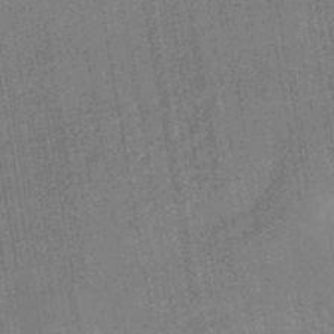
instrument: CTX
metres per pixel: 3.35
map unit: HNhu
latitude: -44.0850
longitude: 91.7667
